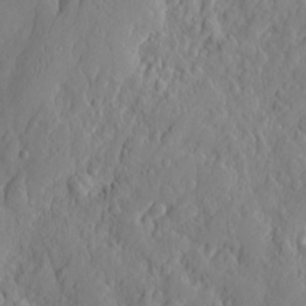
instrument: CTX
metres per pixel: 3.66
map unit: eHh
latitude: 6.8569
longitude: -75.4238
